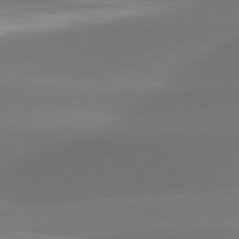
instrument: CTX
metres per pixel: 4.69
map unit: lApd
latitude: 81.7072
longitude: -161.5749
